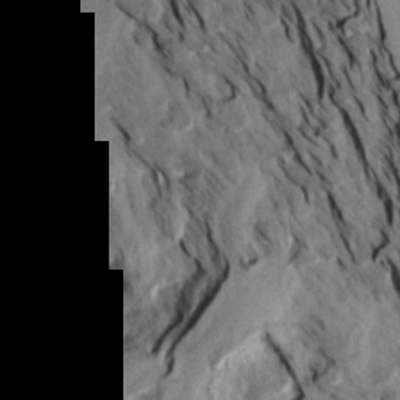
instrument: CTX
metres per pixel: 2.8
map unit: Aa
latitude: 13.9717
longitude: -141.1592
